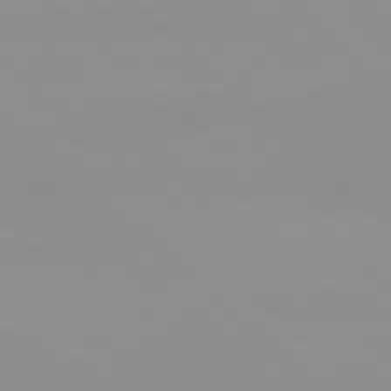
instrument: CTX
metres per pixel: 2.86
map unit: Hpe
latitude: -78.2361
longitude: 14.8975
